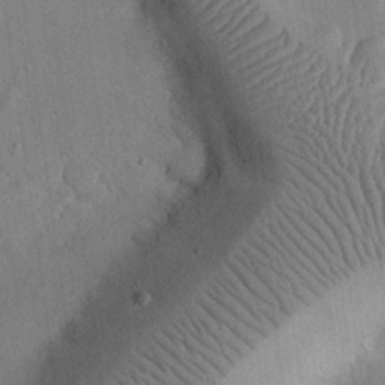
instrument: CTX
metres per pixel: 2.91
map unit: eHh
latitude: 25.4048
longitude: -68.5168
